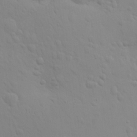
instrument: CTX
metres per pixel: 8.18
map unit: eHh
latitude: 25.0080
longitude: -65.8205
